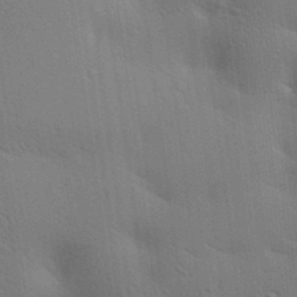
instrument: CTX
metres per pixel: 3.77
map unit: lAa
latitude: 20.2712
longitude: -138.8569
